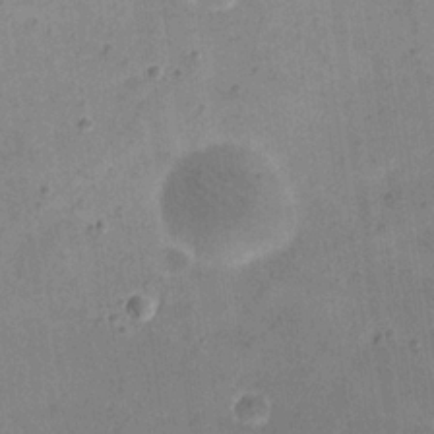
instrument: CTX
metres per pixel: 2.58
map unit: eHh
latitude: 21.6505
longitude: -66.6490
